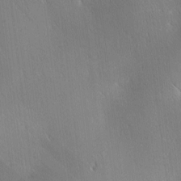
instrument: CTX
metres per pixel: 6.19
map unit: Ave
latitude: 1.7827
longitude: -114.8380
